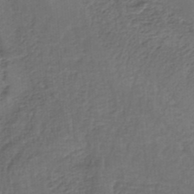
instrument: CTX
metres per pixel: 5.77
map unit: HNb
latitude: -34.7652
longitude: 60.0472
